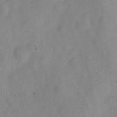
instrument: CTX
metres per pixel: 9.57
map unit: Nve
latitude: -22.5952
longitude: 106.6141
